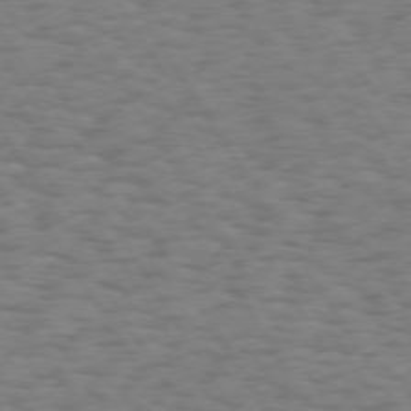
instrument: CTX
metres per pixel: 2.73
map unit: Hpe
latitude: 73.3482
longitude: -140.1388
